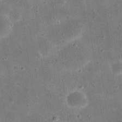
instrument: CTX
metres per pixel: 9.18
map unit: eHh
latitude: 21.2348
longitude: -66.6301
